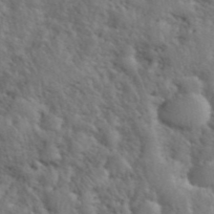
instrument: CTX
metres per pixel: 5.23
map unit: eHh
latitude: 39.8016
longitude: -55.7827
